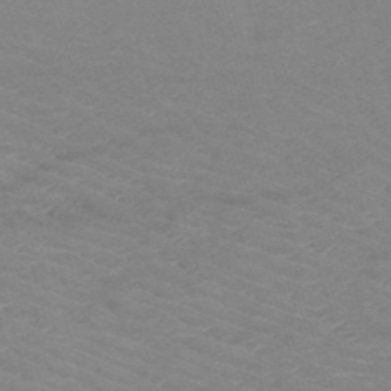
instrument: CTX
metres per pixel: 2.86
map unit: HNb
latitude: -49.7100
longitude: -46.5168
